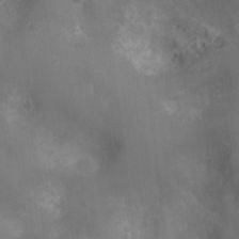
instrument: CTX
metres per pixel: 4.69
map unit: Ht
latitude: -4.0472
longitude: -15.9717
